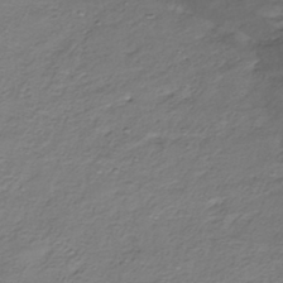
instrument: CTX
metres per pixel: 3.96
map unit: HNhu
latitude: -40.4818
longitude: 108.9353
